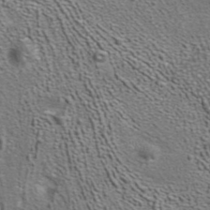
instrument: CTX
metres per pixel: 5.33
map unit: ANa
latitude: 39.7638
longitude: 22.5007
